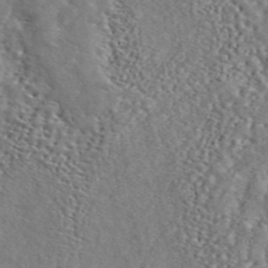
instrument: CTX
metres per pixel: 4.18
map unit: ANa
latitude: 45.7827
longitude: 49.7667
